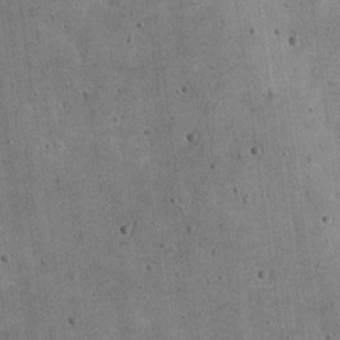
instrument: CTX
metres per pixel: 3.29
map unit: Nve
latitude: -24.8975
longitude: 105.3887
